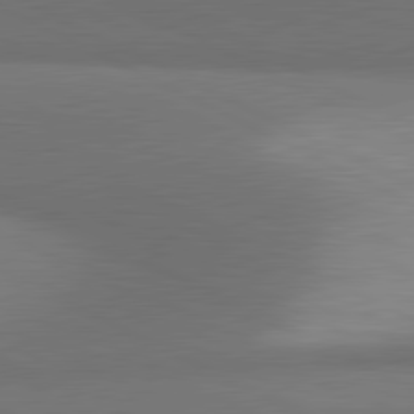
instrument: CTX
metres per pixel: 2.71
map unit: lApd
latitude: 81.1592
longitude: 139.6911
